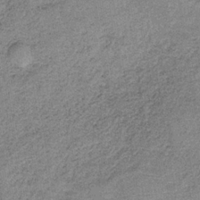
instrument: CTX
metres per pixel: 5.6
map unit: HNb
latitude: -34.9542
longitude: 54.3495
